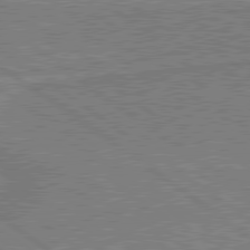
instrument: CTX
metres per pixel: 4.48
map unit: lApd
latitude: 79.7639
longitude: 167.0675
